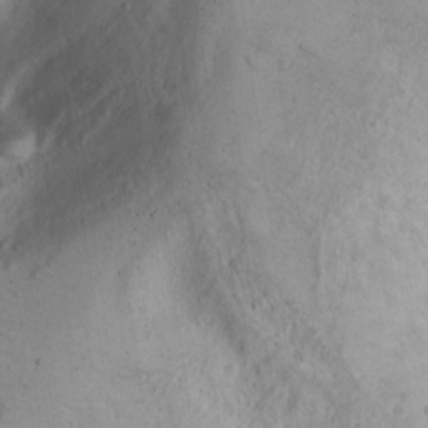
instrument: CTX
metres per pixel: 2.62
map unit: Nhu
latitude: -1.5777
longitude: -73.7639
